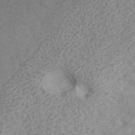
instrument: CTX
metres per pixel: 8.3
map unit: ANa
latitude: 42.5357
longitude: 17.9745
